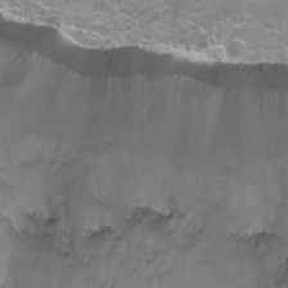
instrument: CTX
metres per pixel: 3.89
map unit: Nhu
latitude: -5.9367
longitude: -49.0458
